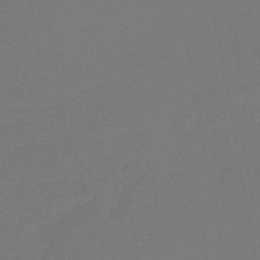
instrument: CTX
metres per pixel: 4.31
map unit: eHb
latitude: -47.5399
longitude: 82.2172
